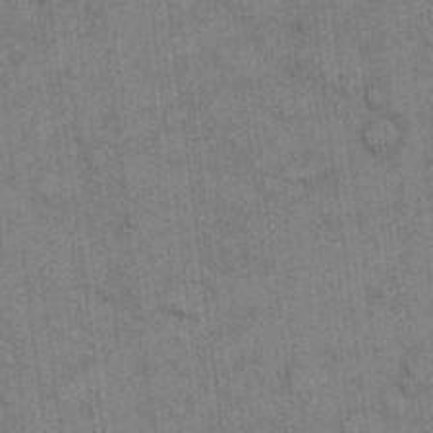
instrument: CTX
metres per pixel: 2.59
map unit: eHh
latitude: 10.7246
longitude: -66.4223
